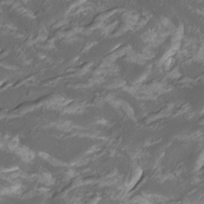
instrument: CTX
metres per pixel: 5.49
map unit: Htu
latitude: -11.8989
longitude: -73.8394
